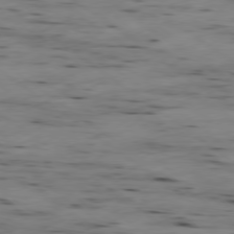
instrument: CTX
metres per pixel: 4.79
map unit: Ap
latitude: -79.2942
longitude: -102.0255
